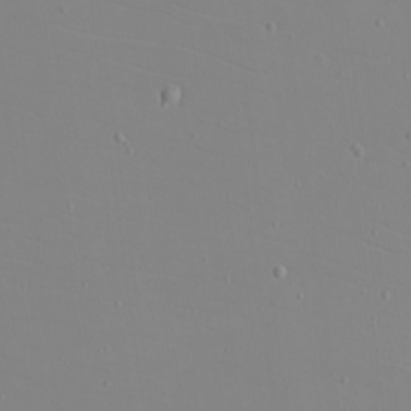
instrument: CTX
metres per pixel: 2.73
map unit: eHh
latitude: -5.3131
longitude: -81.5560
